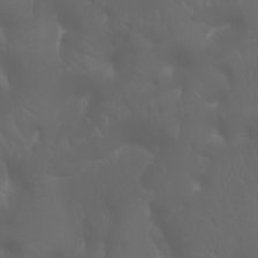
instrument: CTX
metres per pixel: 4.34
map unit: Htu
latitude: -6.1606
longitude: -70.1389
